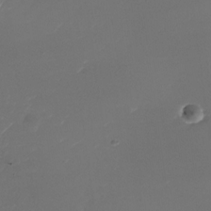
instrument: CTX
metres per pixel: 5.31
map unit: Nhu
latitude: -27.3320
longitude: -72.8380
